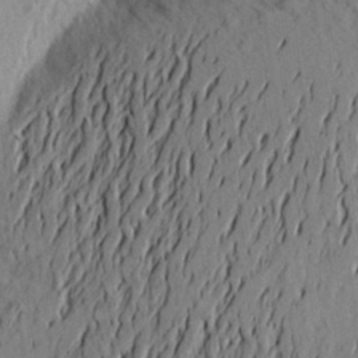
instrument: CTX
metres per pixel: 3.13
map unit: Aa
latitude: 23.9717
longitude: -149.8394
